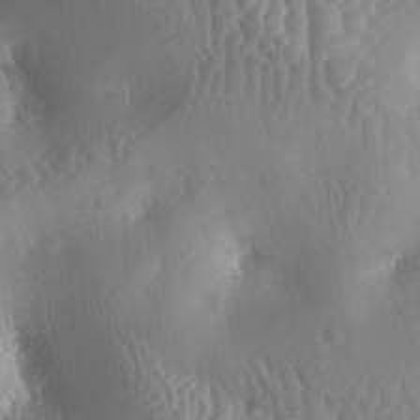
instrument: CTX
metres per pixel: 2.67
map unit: lAa
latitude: -5.4643
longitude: -128.4601
